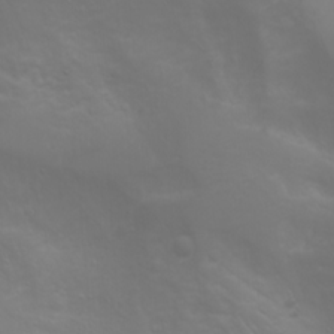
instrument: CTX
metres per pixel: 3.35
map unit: Htu
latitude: -0.9920
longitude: -74.9703
